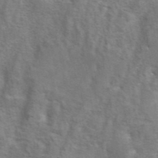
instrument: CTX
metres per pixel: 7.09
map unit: eAb
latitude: 41.3670
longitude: 105.7666
